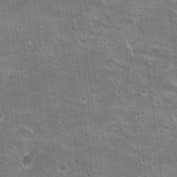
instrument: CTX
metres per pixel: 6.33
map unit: Hto
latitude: 21.6883
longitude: -42.7813
